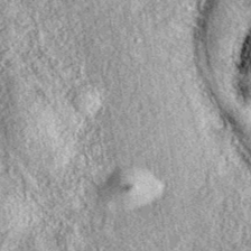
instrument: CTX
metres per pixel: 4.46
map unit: eAb
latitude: 38.7435
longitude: 108.0850
